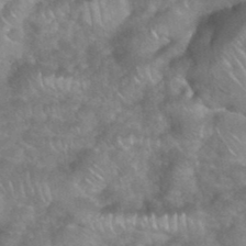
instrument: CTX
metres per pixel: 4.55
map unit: eHh
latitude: 39.0836
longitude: -58.8191
